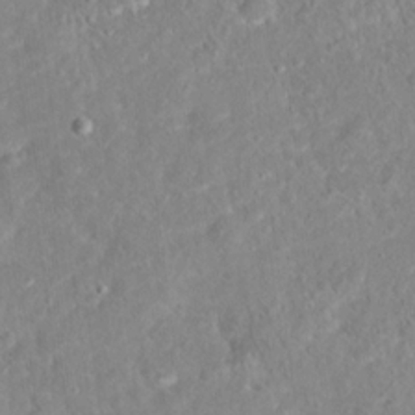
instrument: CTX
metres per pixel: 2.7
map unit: Hto
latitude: 16.1200
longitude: -41.3103
